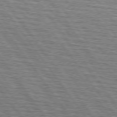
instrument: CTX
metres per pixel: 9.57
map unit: lApd
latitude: 74.4412
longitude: -73.8206
